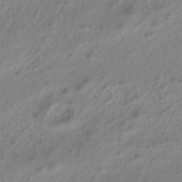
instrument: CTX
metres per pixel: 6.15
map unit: ANa
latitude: -38.0283
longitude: 94.4440
